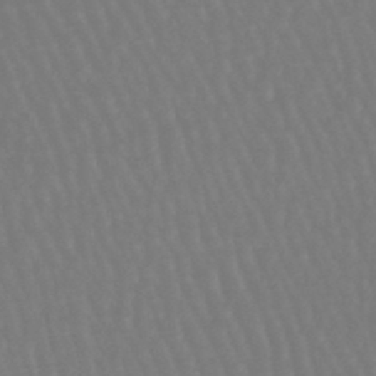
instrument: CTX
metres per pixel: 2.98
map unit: lHb
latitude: -46.6518
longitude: 65.2565
